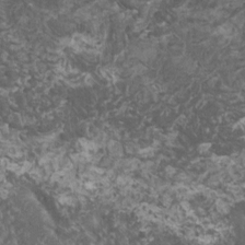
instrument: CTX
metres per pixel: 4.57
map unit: HNhu
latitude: 1.1403
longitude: 0.6897
